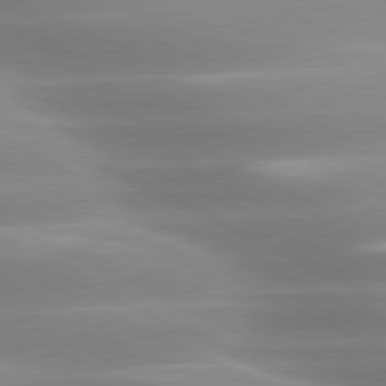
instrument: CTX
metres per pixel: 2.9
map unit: lApd
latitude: 79.8017
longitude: -120.3845
